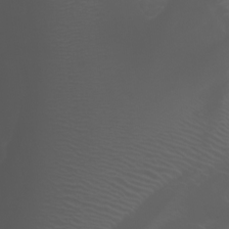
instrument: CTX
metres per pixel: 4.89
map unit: Htu
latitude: -7.1620
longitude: -73.5183
